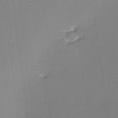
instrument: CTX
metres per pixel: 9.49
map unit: eHh
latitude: -3.7099
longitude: -80.0633
